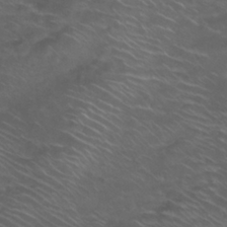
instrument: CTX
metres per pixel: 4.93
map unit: Nhu
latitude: 27.8961
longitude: -60.7813
